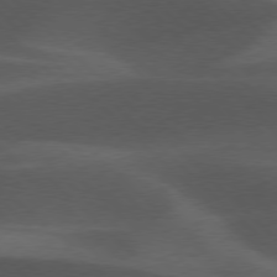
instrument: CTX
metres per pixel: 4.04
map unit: lApd
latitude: 77.2537
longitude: -60.4412
